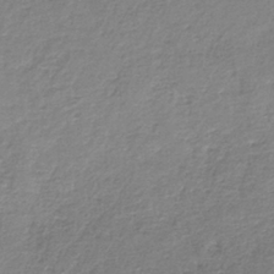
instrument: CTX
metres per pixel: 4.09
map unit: HNb
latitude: -34.9920
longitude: 52.1416
